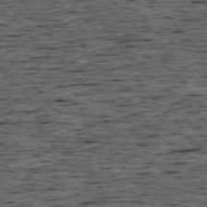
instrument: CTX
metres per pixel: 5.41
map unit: Ap
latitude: -75.3321
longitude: -92.4412
